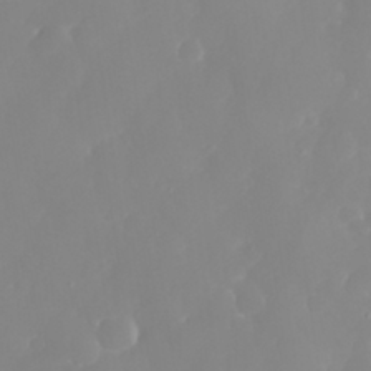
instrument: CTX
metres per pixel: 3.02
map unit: eHh
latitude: 31.6127
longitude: -59.0270
